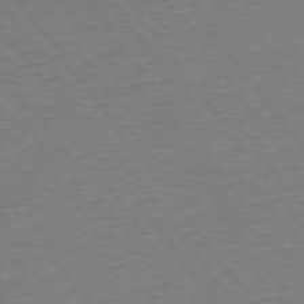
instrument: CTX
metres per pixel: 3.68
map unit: Ap
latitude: -75.0298
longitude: -89.3293
